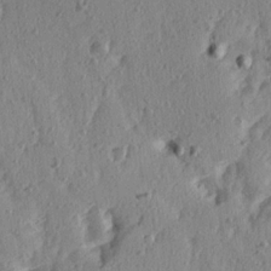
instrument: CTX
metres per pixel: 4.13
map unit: Ave
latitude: 15.6316
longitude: -105.0648
